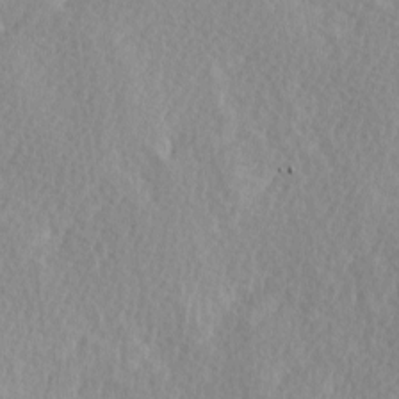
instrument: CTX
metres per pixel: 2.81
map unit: Ave
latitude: -0.1039
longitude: -114.4978
